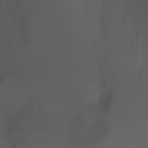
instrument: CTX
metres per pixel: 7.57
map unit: Ht
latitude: -7.8989
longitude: -29.7827
